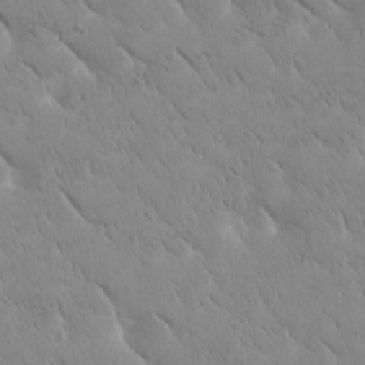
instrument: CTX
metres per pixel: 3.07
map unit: Htu
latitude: -1.5777
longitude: 174.8974
